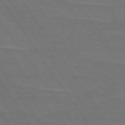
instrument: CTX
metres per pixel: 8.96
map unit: lApd
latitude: 74.6491
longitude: -56.4223
